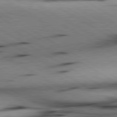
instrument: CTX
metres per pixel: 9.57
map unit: lApd
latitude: 80.4412
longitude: 163.1242
